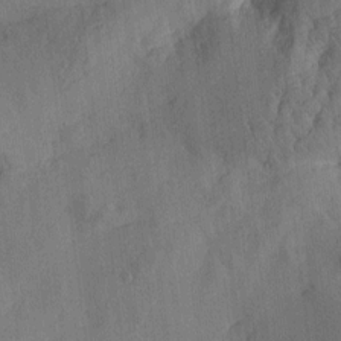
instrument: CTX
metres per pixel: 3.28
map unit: Htu
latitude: -2.3873
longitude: -176.2522
